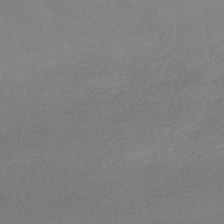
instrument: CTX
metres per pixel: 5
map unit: HNhu
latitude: -41.3509
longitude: 95.0297
